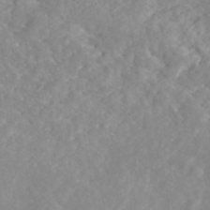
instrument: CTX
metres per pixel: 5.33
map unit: eAb
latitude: 45.2159
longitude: 127.1431
